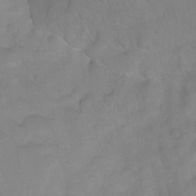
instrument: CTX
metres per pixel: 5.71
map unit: Nhu
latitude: -13.7856
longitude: -56.5167
